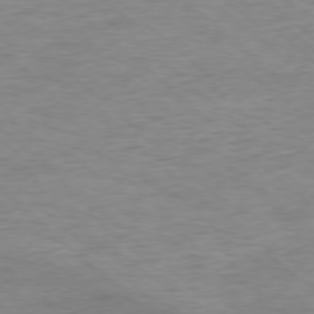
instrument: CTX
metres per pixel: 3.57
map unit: Ap
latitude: -77.8044
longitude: -93.4615
